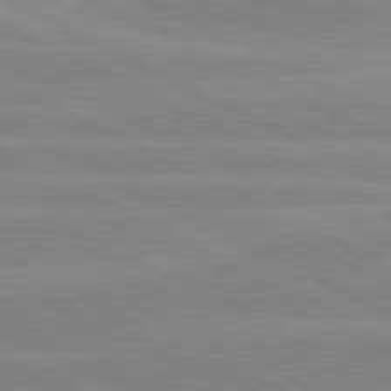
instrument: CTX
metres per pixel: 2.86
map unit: lApd
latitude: 80.9136
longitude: -128.0822
